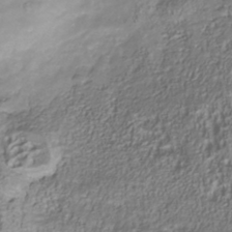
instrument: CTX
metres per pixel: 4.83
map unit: Nhu
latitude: -41.0675
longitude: -85.5560
